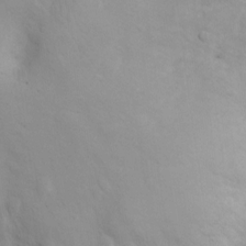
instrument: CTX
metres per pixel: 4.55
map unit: Ht
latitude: 3.2159
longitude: -26.5357
